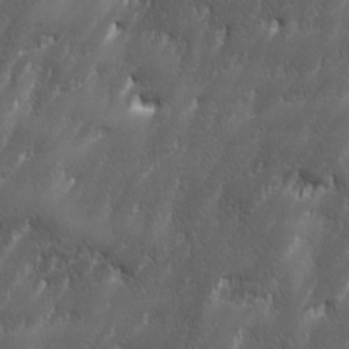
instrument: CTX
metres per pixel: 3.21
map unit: Ave
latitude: 15.8206
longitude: -135.4804
